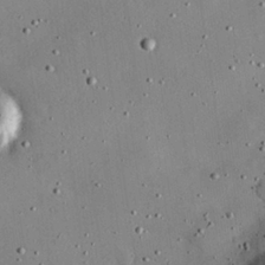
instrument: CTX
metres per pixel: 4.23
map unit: Hve
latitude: 26.7057
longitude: -93.4615
